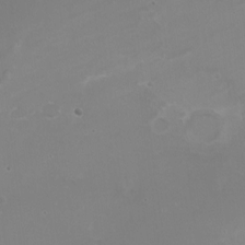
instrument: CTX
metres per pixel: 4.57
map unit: Nhe
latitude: -19.7289
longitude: 143.5777
